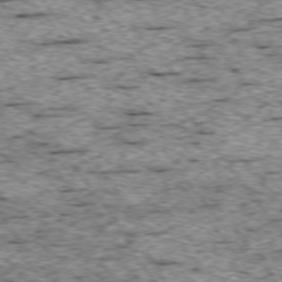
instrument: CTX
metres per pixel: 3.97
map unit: Ap
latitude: -74.9731
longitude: -87.3293
